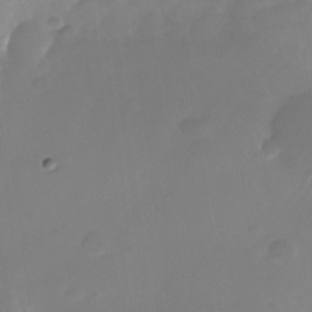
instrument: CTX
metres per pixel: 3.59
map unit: Nhu
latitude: -26.8219
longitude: -71.7638
